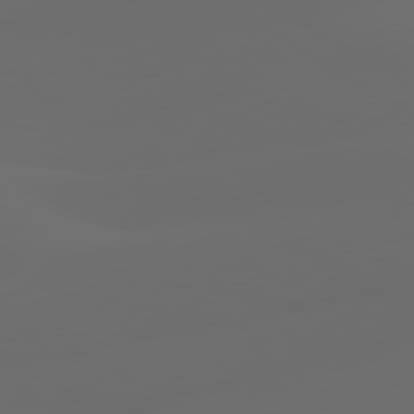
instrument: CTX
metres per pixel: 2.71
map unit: lApd
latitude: 80.1389
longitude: -90.9514
